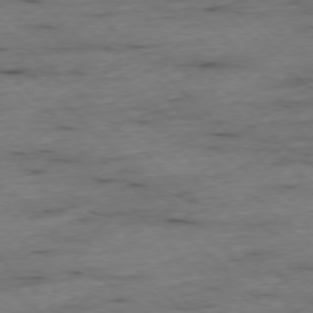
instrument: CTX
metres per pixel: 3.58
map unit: Ap
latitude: -77.0486
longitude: -90.2900
